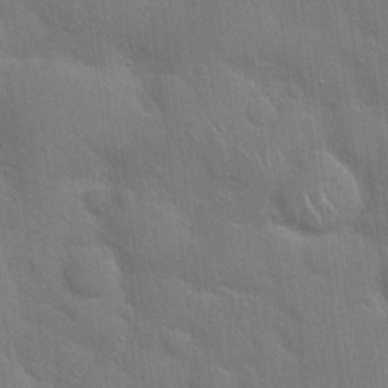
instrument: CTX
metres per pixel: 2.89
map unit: Hto
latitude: 21.3482
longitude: -51.9528
